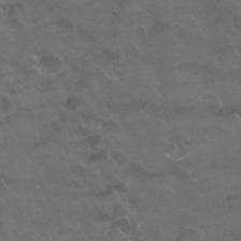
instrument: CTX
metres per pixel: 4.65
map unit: Nhu
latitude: 26.2523
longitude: -53.6316
